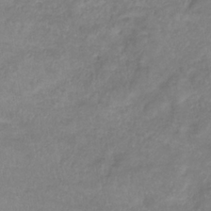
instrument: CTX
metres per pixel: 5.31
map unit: lHb
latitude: -34.1417
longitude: 72.4251
